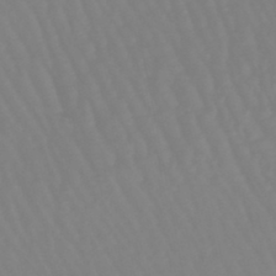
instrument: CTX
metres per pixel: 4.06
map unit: eHb
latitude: -46.1605
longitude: 81.1620
